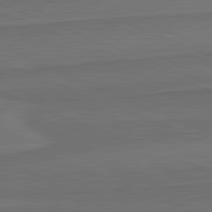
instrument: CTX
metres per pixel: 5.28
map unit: lApd
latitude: 82.2144
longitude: 168.7841
